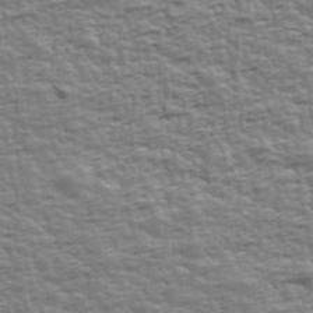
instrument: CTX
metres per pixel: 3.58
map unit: Ave
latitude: 42.8947
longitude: -112.2333
